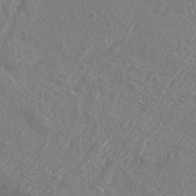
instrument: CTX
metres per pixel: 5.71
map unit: Aa
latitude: 33.6316
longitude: -134.2900
